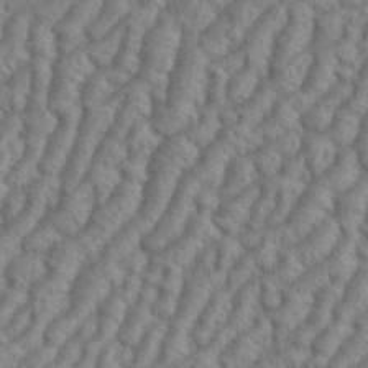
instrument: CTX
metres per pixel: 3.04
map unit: eHh
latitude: 37.4427
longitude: -137.3482
